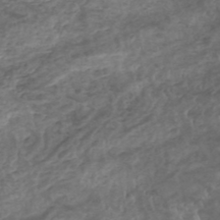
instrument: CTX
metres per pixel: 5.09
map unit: HNhu
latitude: -47.9367
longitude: 28.5763
